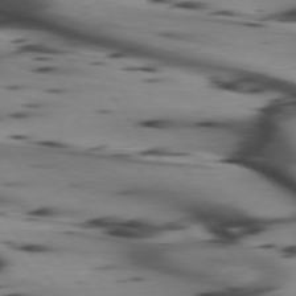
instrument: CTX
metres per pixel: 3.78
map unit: lApd
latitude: 74.9703
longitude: -64.8002
